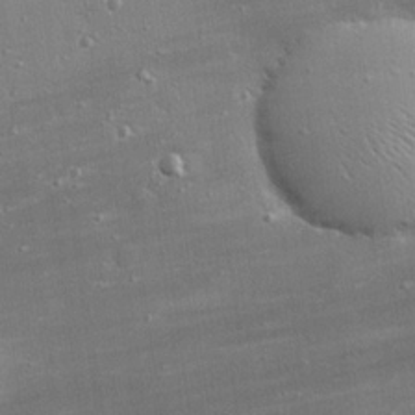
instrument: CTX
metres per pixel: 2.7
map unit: eHh
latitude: 25.0458
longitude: -89.3482
